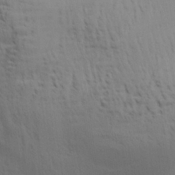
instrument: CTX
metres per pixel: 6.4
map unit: Aa
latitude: 29.2726
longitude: -134.7624
